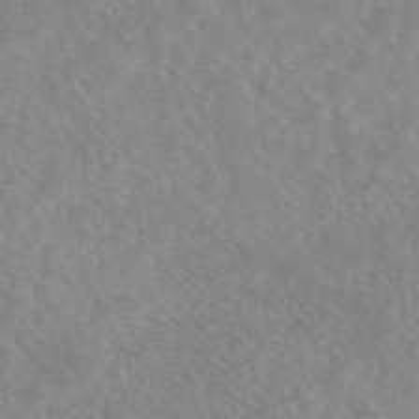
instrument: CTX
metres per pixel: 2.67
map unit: eAb
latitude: 44.7435
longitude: 114.4251
